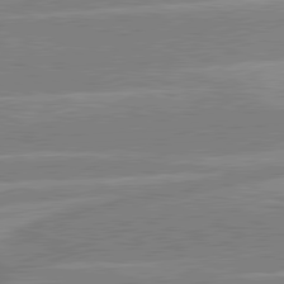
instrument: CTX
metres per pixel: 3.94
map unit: lApd
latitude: 80.8191
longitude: -125.8772
